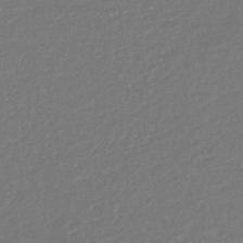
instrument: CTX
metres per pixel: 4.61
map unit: HNb
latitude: -48.8975
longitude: 57.9367
